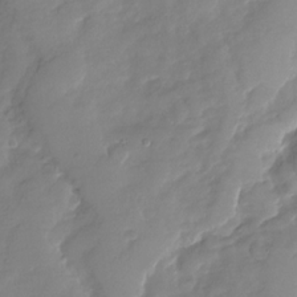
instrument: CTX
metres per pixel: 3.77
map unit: Nhu
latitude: -28.2173
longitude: -61.9717
